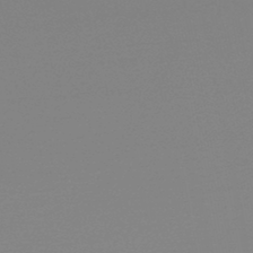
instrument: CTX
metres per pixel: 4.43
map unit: lHb
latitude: -45.1431
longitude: 79.0486
